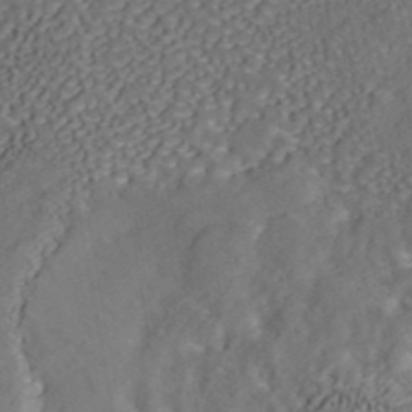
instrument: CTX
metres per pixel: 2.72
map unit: ANa
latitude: 42.8191
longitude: 33.8612
